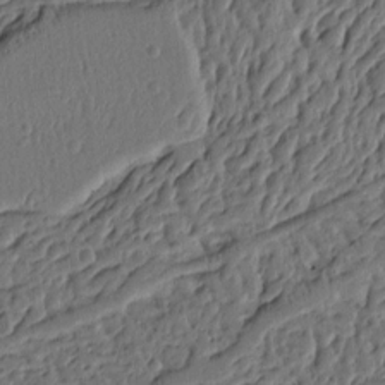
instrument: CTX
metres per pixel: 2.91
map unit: Ht
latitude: 9.6505
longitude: -77.8772
